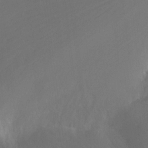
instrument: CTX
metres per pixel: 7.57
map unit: Ht
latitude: -0.1228
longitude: -35.9717
